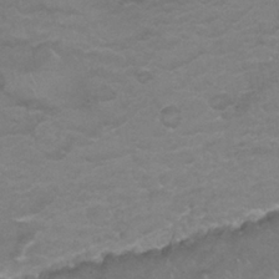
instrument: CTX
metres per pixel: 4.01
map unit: Nhu
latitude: 25.9150
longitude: -53.7828
